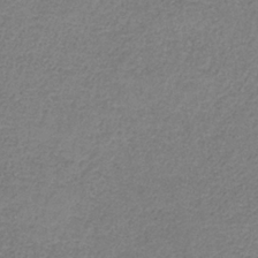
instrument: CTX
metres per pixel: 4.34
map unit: HNb
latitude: -35.0864
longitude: 52.6707
